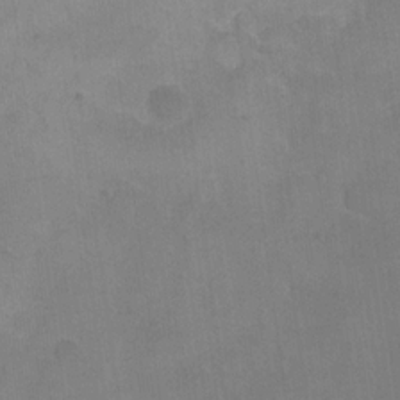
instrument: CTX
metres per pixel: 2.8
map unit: eHh
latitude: 18.3089
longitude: -65.6883
